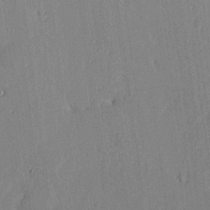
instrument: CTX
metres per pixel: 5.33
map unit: lHvf
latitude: 18.3467
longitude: -114.9324
